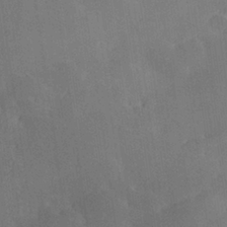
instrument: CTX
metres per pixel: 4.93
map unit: Hve
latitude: 28.4790
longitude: 144.8975
